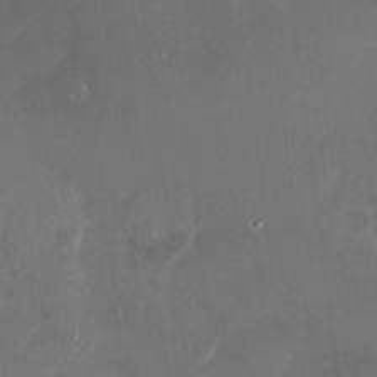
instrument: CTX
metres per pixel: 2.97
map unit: HNhu
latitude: 7.4615
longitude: 9.1809
